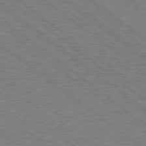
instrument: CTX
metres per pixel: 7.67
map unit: Hpe
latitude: 78.7058
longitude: -170.9703
